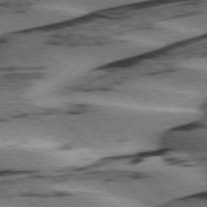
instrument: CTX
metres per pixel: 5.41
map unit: lApd
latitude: 75.9528
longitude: -78.9136
